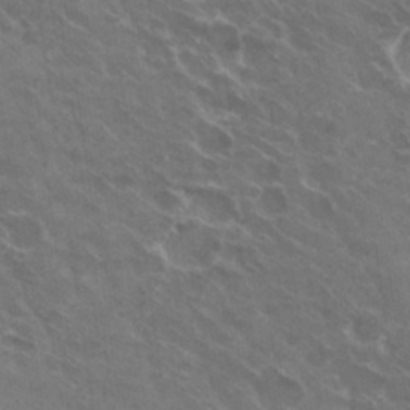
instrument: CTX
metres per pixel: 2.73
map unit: Hto
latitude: 30.2712
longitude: -43.7261
